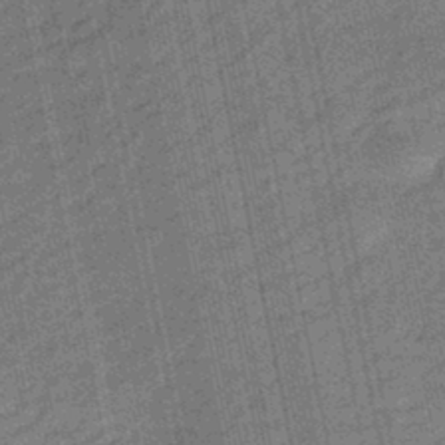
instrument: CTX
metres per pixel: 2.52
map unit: eHb
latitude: -43.8800
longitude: 87.5021
